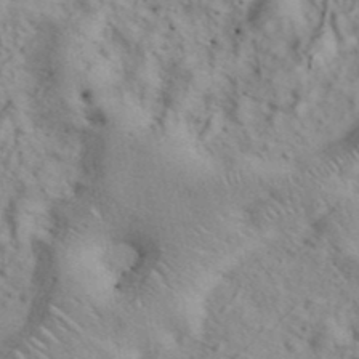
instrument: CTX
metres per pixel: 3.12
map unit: ANa
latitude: 42.8758
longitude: 54.1039
